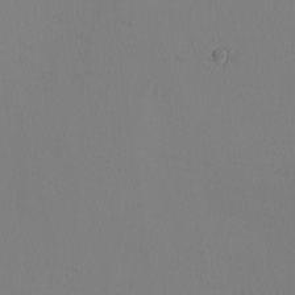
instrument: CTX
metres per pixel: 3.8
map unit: Nhu
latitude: -7.8989
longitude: -94.8380
